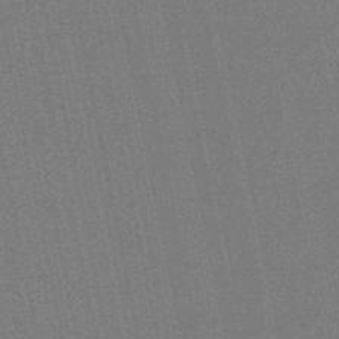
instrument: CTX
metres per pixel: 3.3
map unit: eHb
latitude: -50.0850
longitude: 79.2942
